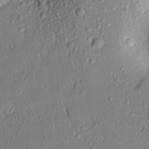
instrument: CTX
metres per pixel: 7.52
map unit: Aa
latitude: 17.3860
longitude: -148.5168
